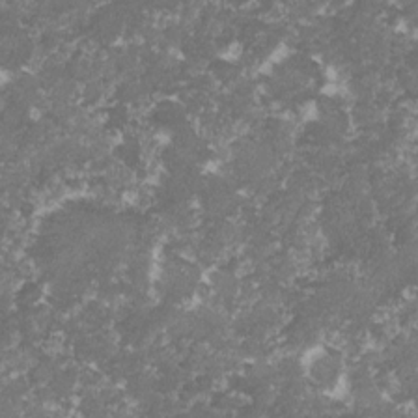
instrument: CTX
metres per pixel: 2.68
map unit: lHvf
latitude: -16.4251
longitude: -99.2725
